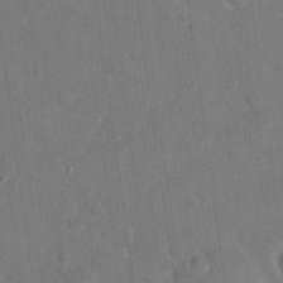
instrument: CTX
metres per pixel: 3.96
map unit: eHh
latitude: 21.7639
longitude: -62.4223
